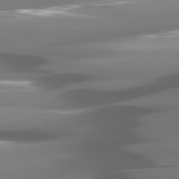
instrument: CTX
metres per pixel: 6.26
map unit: lApd
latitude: 80.7624
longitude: -144.2900
